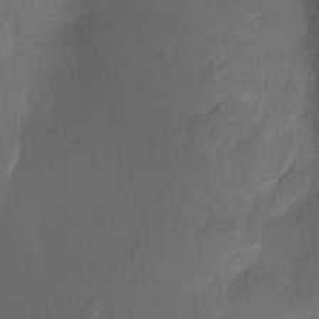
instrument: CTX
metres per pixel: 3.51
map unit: Ht
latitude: -10.7085
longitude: -35.0836
